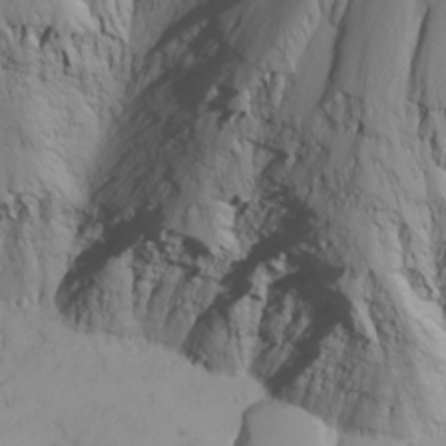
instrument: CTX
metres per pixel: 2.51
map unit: Nhu
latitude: -5.0486
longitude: -80.8002
